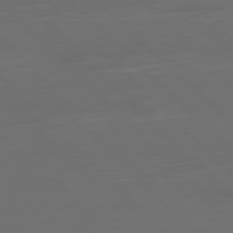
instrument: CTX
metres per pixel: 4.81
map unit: Ap
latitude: -79.7855
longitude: -55.4993
